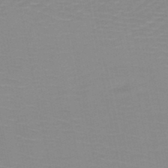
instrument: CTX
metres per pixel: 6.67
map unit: HNb
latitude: -49.3510
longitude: -49.0647
